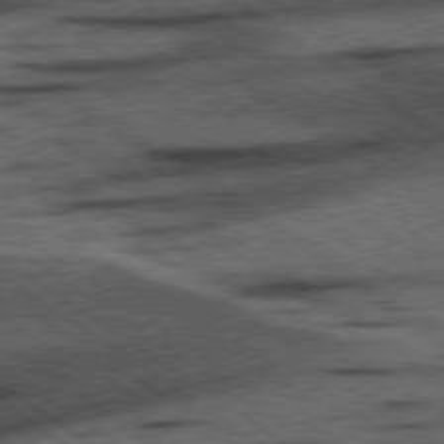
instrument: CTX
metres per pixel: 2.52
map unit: lApd
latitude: 78.1578
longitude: -54.2333
